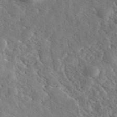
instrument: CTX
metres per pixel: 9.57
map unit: ANa
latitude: 41.2725
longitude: 54.6330
